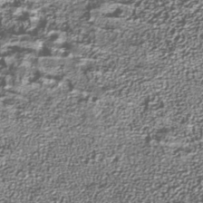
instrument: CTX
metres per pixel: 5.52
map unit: Nhu
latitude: -39.3699
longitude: -83.9528
